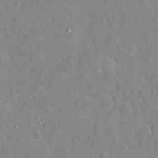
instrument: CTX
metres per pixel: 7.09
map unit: eHh
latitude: 32.6679
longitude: -59.8583
